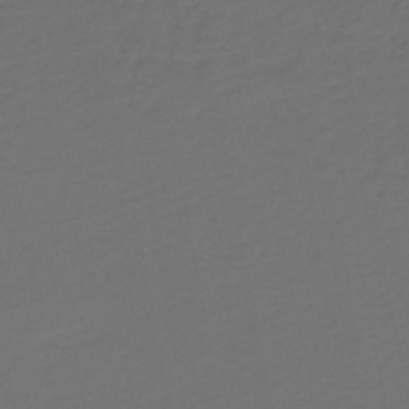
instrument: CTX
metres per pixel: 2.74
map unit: HNb
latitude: -47.6344
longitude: 56.8786
